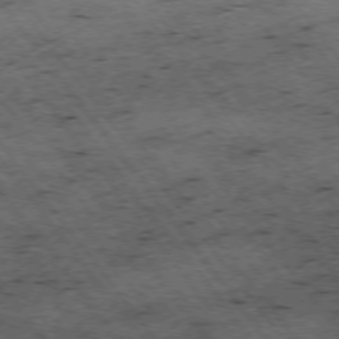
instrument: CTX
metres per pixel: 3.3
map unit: Hpe
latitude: -75.3510
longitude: 4.4251
